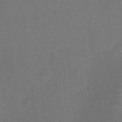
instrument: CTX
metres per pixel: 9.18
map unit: HNhu
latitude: 13.1781
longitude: 12.7463
